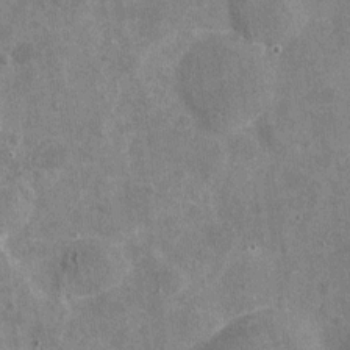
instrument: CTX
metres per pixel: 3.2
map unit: Nhu
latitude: -17.5777
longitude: -56.1388
